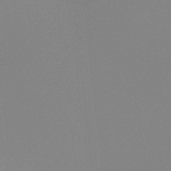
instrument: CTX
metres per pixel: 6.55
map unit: Hto
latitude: -8.3306
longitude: -50.1577
